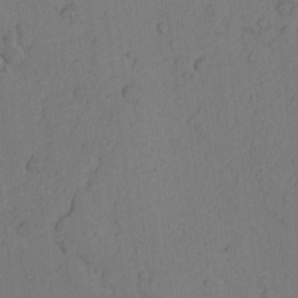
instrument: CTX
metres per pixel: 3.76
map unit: Nhu
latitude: -5.9367
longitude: -153.2726
